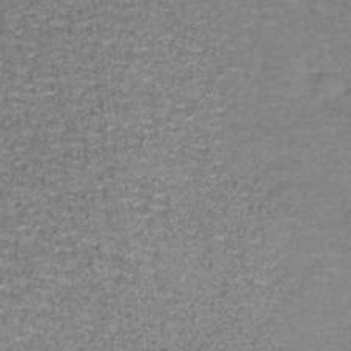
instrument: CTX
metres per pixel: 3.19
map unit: HNb
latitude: -35.6344
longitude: 53.2942
